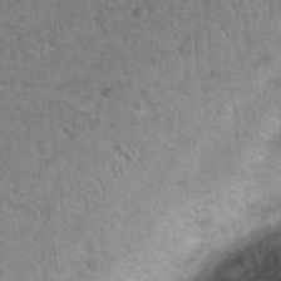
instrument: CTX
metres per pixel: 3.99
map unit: Hto
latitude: 21.7072
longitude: -49.1214
